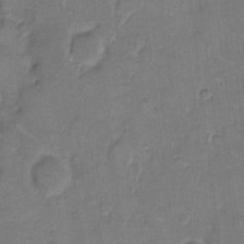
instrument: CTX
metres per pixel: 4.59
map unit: eHh
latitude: 10.3656
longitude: -64.8569
